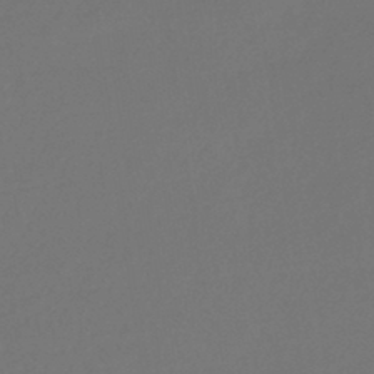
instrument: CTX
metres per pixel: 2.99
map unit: lHb
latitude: -43.3698
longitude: 75.5399
